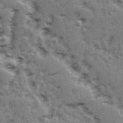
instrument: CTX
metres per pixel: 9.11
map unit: Ave
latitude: 15.2537
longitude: -104.8002
